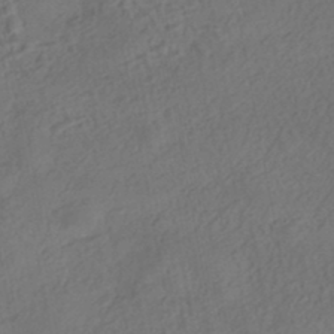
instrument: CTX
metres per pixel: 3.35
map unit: eHh
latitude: -43.1620
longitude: 120.8030
